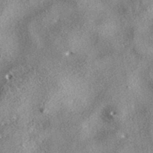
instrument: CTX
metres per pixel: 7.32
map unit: eAb
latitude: 37.6127
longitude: 112.8219
